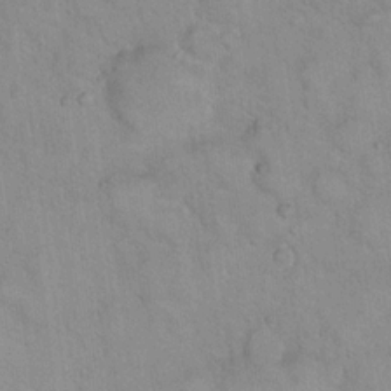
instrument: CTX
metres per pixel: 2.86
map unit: Hto
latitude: 16.1200
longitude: -40.6301
